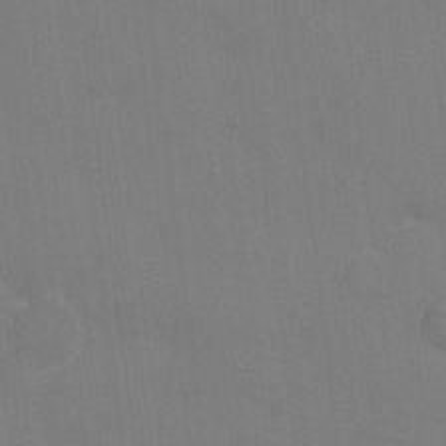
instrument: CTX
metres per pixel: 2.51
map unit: eHh
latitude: 6.2900
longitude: -66.1577
